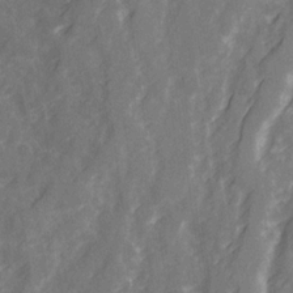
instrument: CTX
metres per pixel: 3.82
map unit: Ave
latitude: 20.8758
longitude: -132.3845
